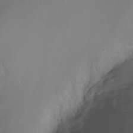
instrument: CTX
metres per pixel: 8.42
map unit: Nhu
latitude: -5.1242
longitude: -77.4804
